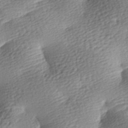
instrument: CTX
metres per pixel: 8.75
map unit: lAa
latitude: -8.8597
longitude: -126.4601
